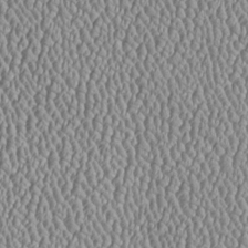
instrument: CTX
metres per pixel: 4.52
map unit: Htu
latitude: -6.9919
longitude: 157.2565
